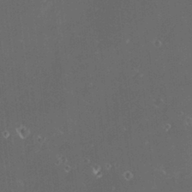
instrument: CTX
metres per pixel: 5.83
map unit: HNhu
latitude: 6.1011
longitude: 12.6519
